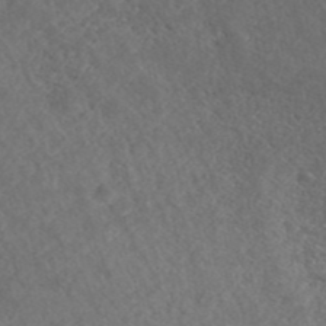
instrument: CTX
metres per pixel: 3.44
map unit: ANa
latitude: 43.1781
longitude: 27.8233
